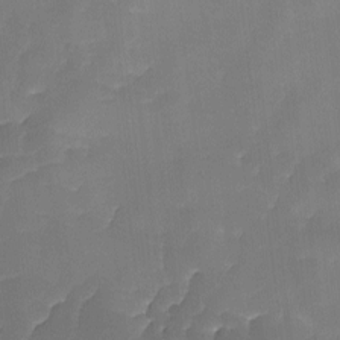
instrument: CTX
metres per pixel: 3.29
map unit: Ave
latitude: -9.1053
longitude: -122.8002
